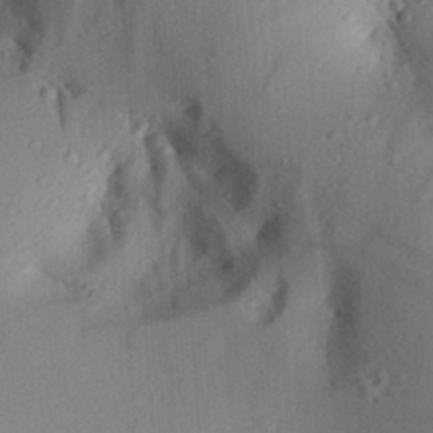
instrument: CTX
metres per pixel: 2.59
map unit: Aa
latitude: 29.5371
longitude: -133.0270
